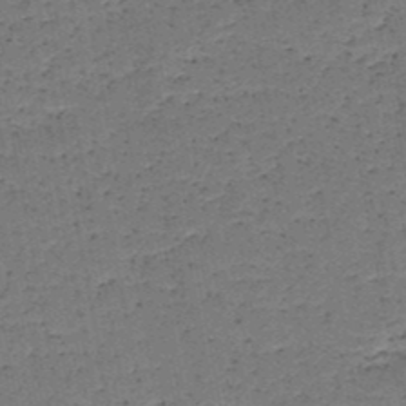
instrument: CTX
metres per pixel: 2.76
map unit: HNb
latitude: -48.8975
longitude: -40.2900
